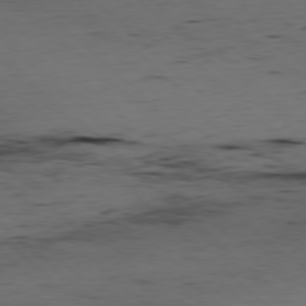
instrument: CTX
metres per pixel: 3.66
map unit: Hpe
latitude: -79.5021
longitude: 9.3321
